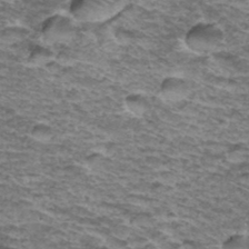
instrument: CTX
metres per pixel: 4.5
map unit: Hto
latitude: 37.2726
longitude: -43.0836
